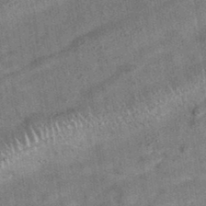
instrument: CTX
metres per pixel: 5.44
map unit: eAb
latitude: 35.1025
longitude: 111.0675
